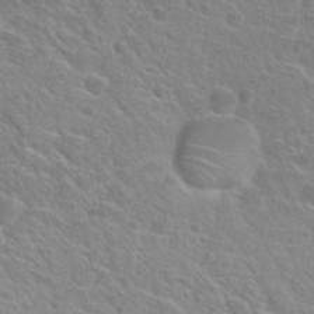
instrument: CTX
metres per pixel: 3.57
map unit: Hto
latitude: 30.1200
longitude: -48.7435
